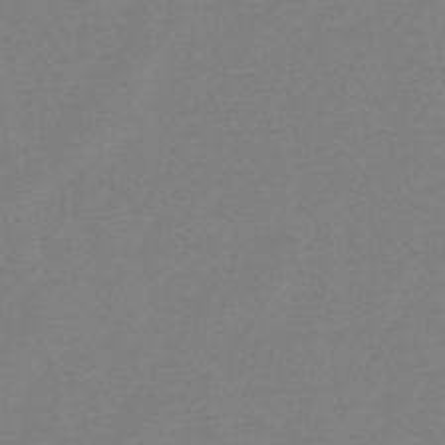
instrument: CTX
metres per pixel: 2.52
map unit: lHb
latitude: -48.6519
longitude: 72.1794
